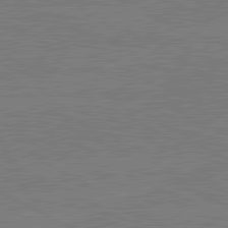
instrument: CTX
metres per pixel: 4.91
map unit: lApd
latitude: 80.9892
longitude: -127.1214
